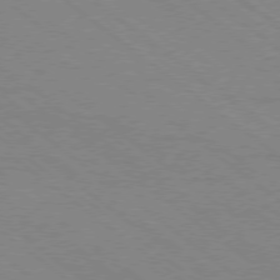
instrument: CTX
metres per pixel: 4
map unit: Ap
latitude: -78.9163
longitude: -64.7246
